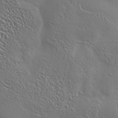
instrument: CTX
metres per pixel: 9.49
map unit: Aa
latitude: 33.8772
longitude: -134.3089
